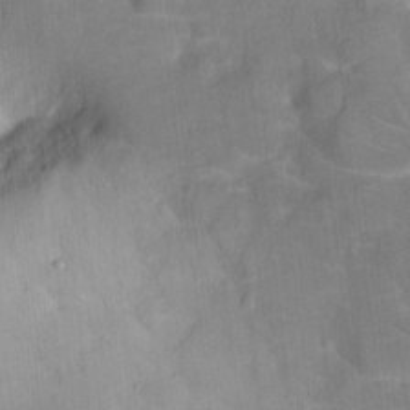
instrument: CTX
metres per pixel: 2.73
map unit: eHh
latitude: 4.6679
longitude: -69.4049
